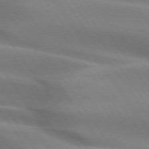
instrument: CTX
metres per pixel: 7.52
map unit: lApd
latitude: 74.6679
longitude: -63.8584
